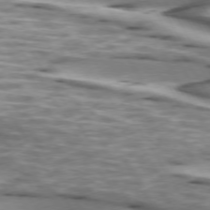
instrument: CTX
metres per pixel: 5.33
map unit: lApd
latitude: 74.2334
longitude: -56.8002
